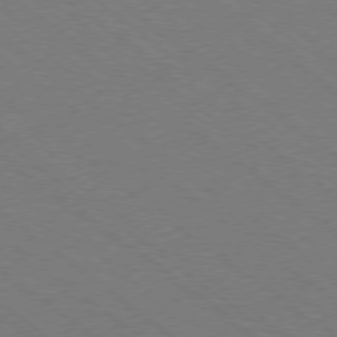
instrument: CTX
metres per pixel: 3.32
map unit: Ap
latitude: -78.7085
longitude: -64.1767
